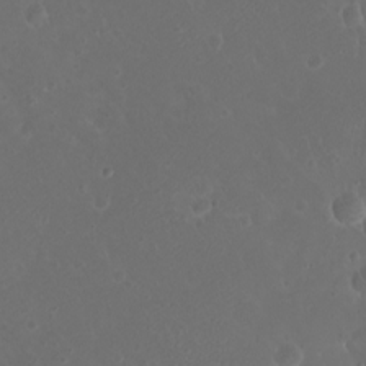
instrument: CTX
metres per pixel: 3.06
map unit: eHh
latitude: -9.0486
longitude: -69.6883
